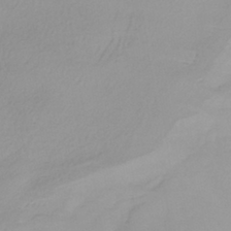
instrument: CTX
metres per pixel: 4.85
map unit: lHb
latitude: -41.2943
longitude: 68.0850
